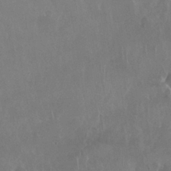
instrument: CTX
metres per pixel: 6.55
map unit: Nhu
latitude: 28.9702
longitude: -63.4427
